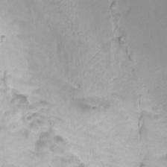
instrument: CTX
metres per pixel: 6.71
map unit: Htu
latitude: -10.8030
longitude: -75.0458
